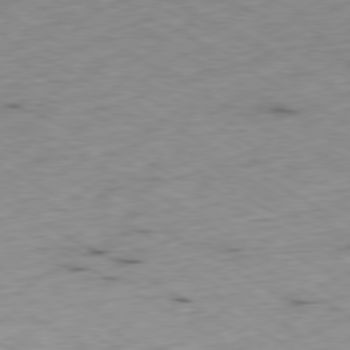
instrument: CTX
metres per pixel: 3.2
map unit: Ap
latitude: -79.1998
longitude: -68.7057
